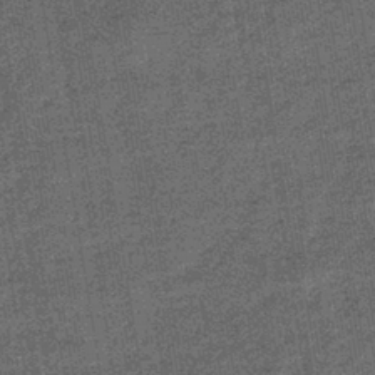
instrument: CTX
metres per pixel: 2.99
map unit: lHb
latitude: -39.6344
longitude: 66.0850
